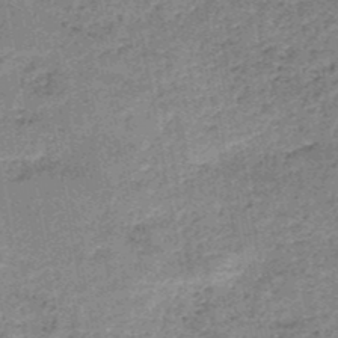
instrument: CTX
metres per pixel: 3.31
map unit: HNb
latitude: -50.3873
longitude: -49.8205
